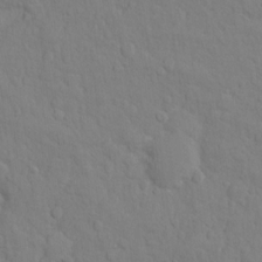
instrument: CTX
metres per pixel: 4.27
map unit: Ht
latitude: 11.5560
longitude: -33.4993
